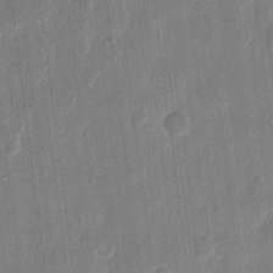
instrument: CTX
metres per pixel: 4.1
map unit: eHh
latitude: 12.0255
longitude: -70.0822
